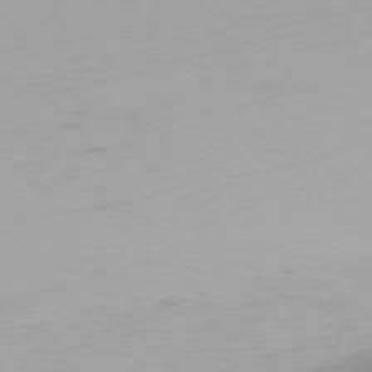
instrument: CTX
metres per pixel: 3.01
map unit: Ap
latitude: -76.8975
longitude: -63.0837
